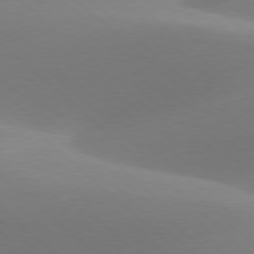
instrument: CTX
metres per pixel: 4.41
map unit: lApd
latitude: 77.7638
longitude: -50.9135
